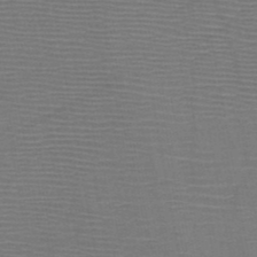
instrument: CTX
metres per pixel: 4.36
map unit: HNb
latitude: -46.9164
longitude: -40.5734
